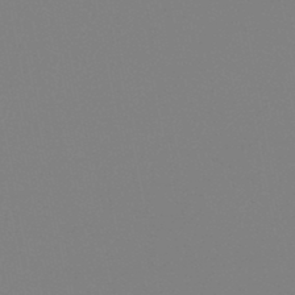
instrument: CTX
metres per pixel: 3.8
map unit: HNb
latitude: -45.7667
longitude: 55.7100
